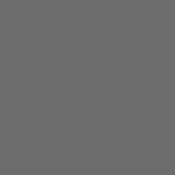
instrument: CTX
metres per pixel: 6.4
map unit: Hpe
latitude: 76.5168
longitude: -140.7246
